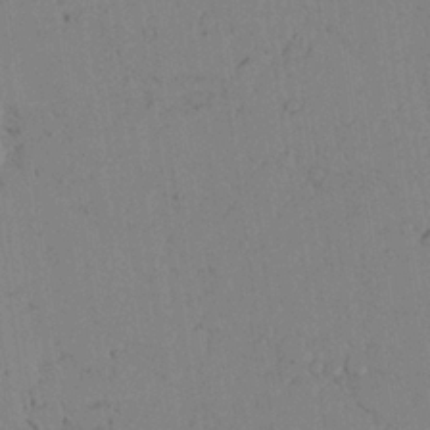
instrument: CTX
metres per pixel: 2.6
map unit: Aa
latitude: 24.8191
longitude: -128.7435
